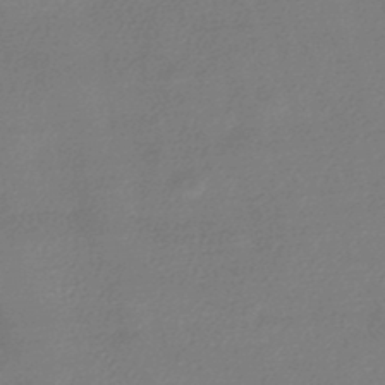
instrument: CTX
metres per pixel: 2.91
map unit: HNhu
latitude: -45.0109
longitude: 93.5777
